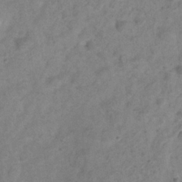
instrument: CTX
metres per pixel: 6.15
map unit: Hve
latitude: -33.7856
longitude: 89.5966
